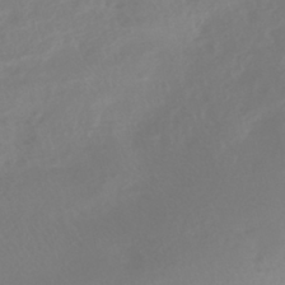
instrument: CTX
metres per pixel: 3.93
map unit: HNhu
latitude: -41.1998
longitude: 93.2754
